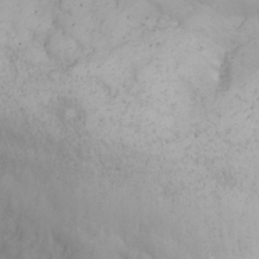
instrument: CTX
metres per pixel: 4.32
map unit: Nhu
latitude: 25.4993
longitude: -63.6694
